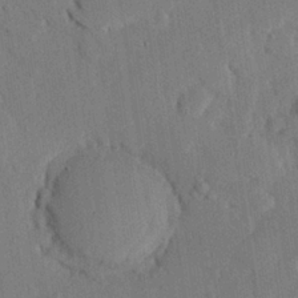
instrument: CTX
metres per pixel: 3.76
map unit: eHh
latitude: 26.6113
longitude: -80.4034
